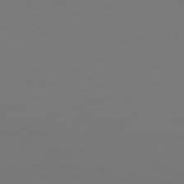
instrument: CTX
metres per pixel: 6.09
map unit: Hpe
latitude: 75.5938
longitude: -127.4616
